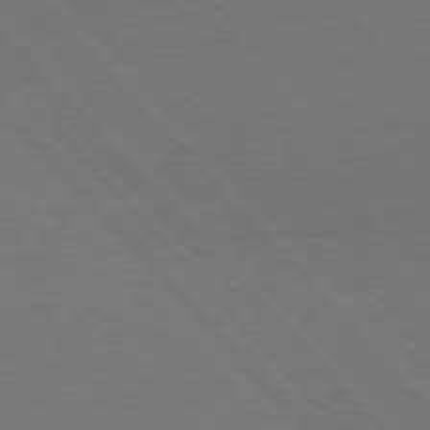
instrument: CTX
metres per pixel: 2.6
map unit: Hpe
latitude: 75.7450
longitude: -155.9339
